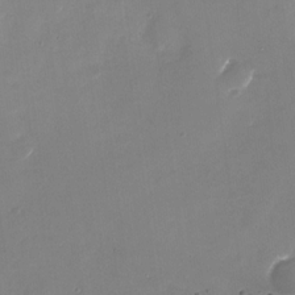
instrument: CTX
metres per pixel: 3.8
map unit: Nhu
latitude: -28.2740
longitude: -68.8002
